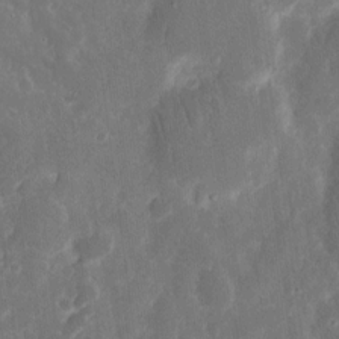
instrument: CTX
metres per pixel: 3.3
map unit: eHh
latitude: 12.6113
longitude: -73.1970
